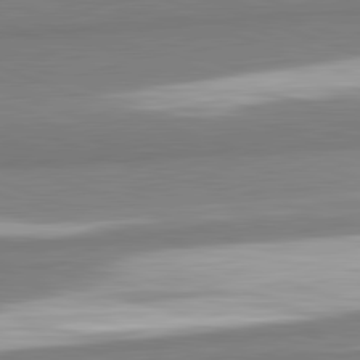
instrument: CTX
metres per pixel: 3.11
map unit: lApd
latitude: 82.3278
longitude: 172.2172
